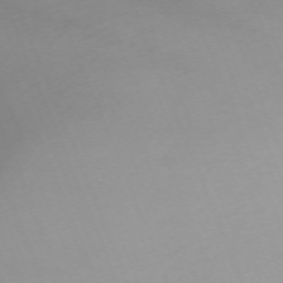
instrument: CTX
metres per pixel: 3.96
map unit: Nhu
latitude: -67.6155
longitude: 38.1984
